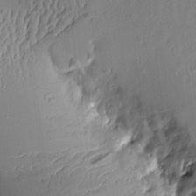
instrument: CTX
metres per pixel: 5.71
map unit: Aa
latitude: 10.4412
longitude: -129.1592
